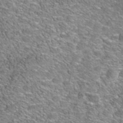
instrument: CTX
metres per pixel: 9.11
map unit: Nhe
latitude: -41.3509
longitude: -100.2712
